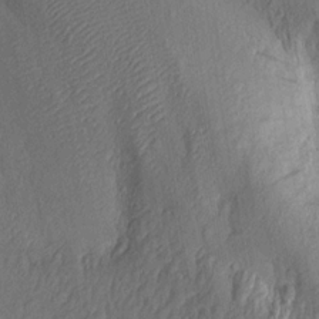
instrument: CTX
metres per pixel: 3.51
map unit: Aa
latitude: 14.2523
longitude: -144.4223
